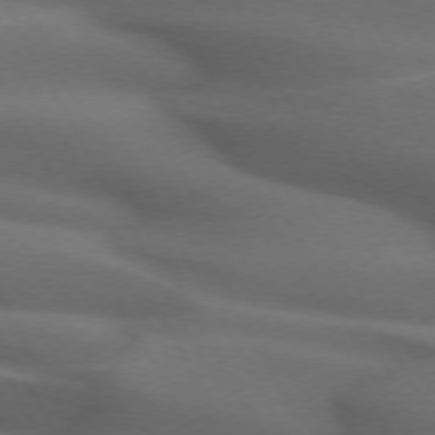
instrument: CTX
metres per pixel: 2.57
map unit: lApd
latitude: 72.2145
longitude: -50.9702
